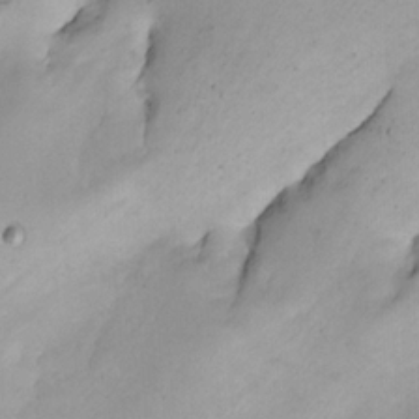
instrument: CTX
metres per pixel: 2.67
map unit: Nhe
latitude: -1.4077
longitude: -58.2523
